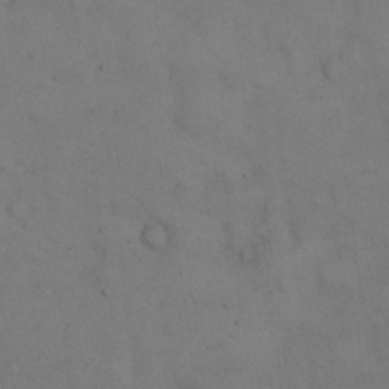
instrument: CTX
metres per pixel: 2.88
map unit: eHh
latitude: 15.4427
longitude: -62.0255
